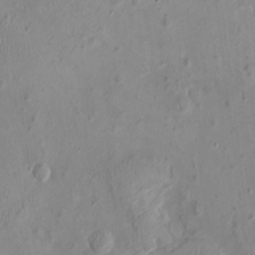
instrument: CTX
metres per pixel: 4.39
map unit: Nhu
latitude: -0.3496
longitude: -15.5372
